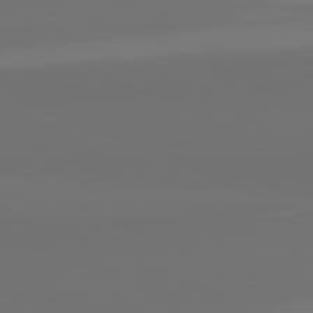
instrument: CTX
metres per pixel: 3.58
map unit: lApd
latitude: 82.0255
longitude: 155.9367
